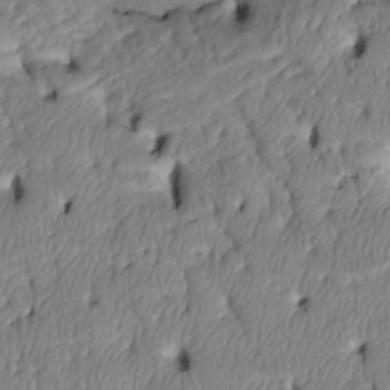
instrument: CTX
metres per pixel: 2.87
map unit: Htu
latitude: 3.6883
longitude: 149.3510
